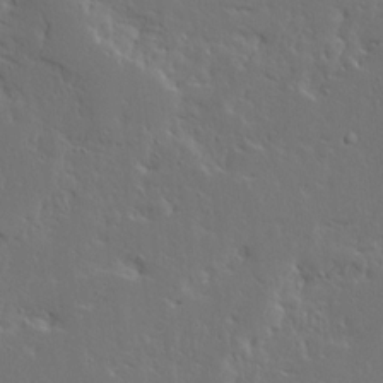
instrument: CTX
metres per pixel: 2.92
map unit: Ave
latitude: 13.8583
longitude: -137.5182
